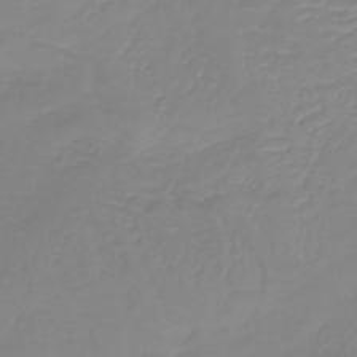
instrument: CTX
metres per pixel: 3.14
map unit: lHb
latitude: -40.2550
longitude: 67.2376
